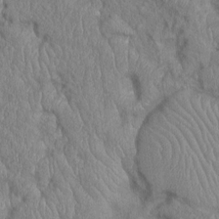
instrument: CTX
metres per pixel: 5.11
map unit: Htu
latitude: -6.1039
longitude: 156.2928
